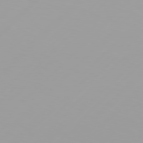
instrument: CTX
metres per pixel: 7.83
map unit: Hpe
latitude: 77.5371
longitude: -138.6301
